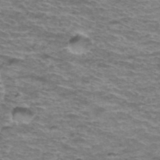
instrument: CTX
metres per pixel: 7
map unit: Hto
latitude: 37.9717
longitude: -43.2159
